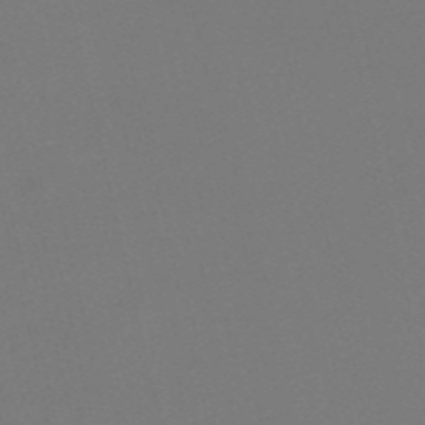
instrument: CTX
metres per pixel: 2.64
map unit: HNb
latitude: -55.0298
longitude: -38.8191
